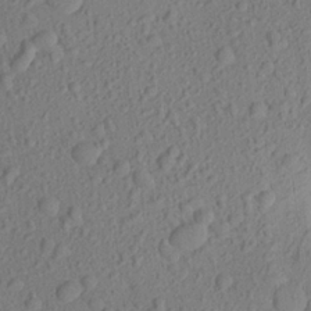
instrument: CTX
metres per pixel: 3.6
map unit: Aa
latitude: 23.0269
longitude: -143.4049
